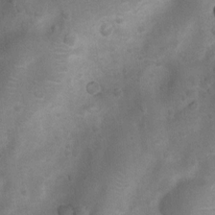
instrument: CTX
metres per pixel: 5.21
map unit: Nhu
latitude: 6.8758
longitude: -23.0836
